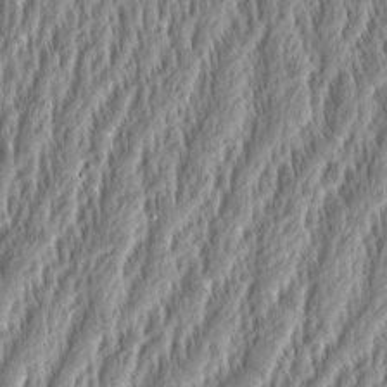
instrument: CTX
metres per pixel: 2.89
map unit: Aa
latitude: 8.8758
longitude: -130.6302
